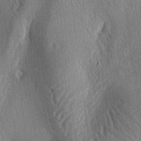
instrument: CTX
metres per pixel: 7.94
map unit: lAa
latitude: -4.8219
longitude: -126.0255
